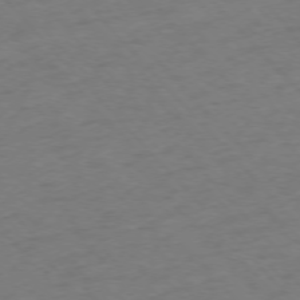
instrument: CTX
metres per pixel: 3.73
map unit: Ap
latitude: -76.0850
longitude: -80.4790
